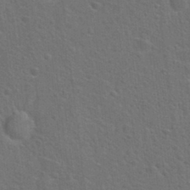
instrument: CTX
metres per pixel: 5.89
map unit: Hto
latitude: 23.1403
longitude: -47.3860
